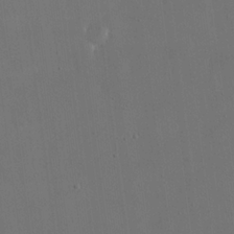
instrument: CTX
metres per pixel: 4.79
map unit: eHh
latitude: 19.2348
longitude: -68.6680
